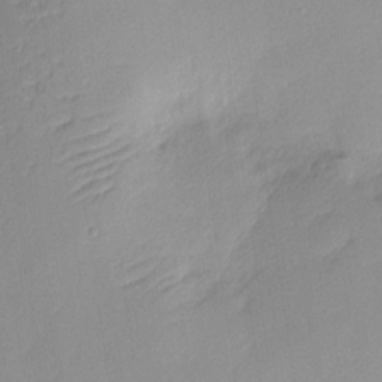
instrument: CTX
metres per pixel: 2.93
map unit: Nhu
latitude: 1.7638
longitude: -75.7261
